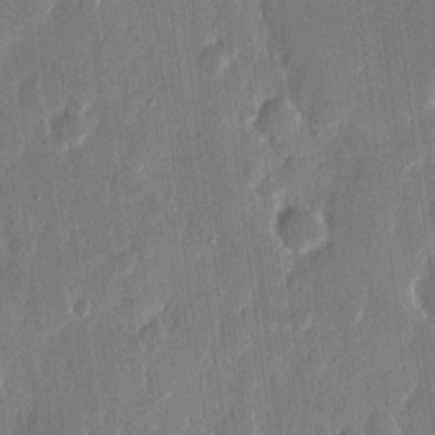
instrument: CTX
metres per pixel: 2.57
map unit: eHh
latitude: 13.3860
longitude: -71.1970
